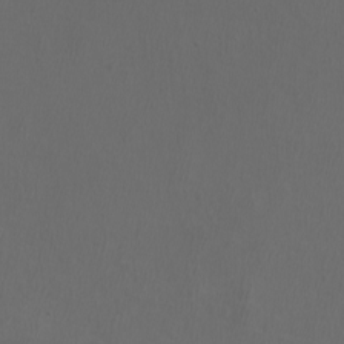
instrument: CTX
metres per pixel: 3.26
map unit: eHh
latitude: -6.9730
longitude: -76.4223
